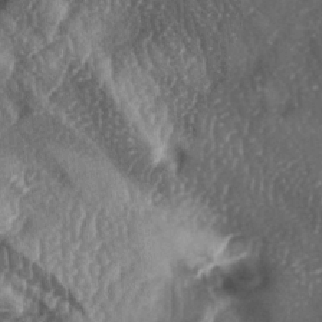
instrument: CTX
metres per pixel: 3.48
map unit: lAa
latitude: -5.5399
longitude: -126.9703
